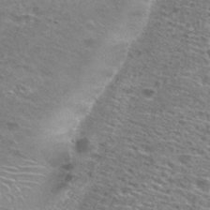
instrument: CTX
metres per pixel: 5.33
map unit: Hto
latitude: 28.3467
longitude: -47.1215
